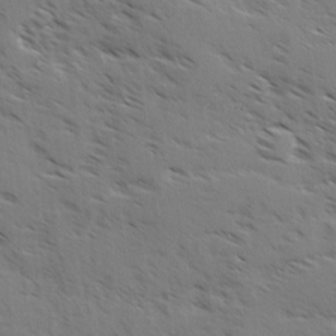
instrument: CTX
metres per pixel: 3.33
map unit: Ave
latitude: -0.1795
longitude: -110.9325
